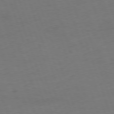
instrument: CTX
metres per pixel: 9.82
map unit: Ap
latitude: -76.4440
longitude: -72.9325
